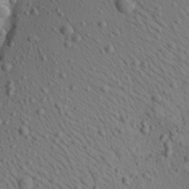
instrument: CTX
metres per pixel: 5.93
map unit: Aa
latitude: 22.3089
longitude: -139.7827
